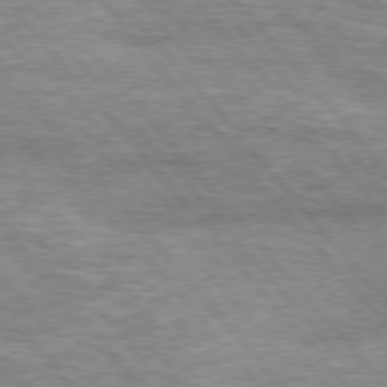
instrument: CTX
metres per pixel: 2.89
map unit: lApd
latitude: 76.3845
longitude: -74.0633
